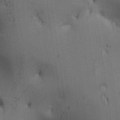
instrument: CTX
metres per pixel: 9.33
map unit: lAa
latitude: 12.2712
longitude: -108.0822
